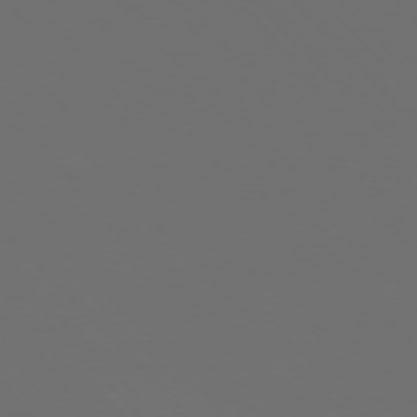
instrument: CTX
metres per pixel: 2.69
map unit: Ap
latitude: -75.7667
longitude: -75.6883
